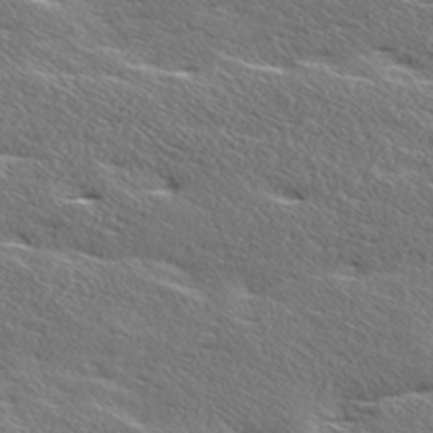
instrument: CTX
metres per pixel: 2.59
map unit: Ave
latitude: 17.3293
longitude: -138.0633
